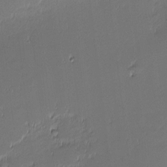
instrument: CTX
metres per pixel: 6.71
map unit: eHh
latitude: -3.3320
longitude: -83.3670
